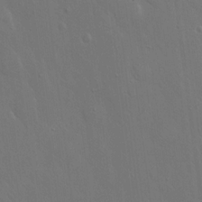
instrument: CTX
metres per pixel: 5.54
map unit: Hto
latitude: 19.1781
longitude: -56.3656
